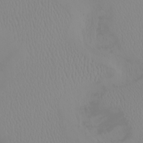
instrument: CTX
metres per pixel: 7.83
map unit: eHh
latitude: -1.8612
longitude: 19.6344
